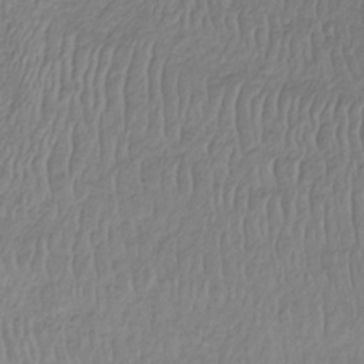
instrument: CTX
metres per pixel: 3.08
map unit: lHb
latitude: -36.4440
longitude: 71.4455
